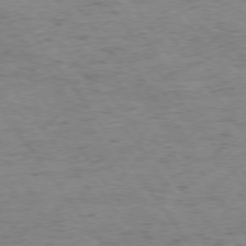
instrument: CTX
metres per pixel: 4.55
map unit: Hpe
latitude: 75.1592
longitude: -142.7246
